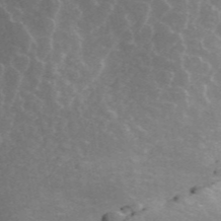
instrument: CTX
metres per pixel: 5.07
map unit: ANa
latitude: 44.4223
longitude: 25.1620
